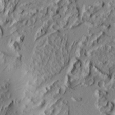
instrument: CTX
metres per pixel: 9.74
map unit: Ht
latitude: 7.0647
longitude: -77.9717
